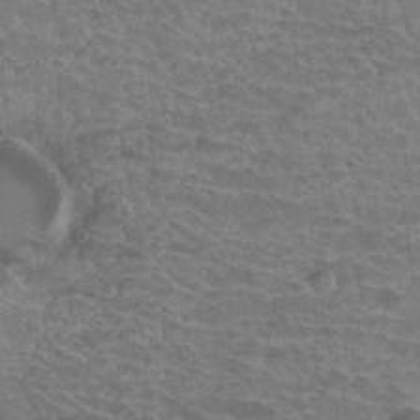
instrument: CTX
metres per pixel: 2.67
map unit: Hto
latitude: 35.1592
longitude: -44.1389
